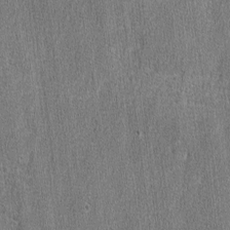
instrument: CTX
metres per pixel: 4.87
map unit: lAvf
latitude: -7.7666
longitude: -114.0822
